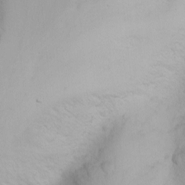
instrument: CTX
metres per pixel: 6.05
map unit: Nhu
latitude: -3.0675
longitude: -73.3671
